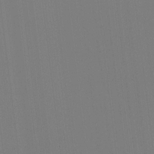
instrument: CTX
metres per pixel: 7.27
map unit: HNhu
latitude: -1.9556
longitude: -6.6113
